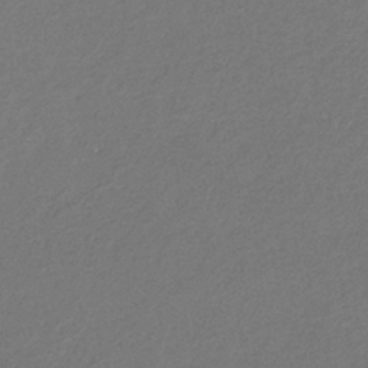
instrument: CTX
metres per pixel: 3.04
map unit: eHb
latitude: -31.2754
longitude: 71.1809
